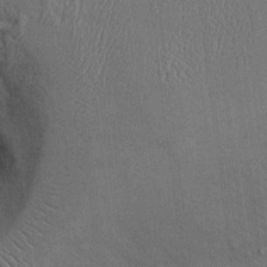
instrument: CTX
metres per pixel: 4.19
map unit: Ht
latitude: -3.1620
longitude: -14.0822
